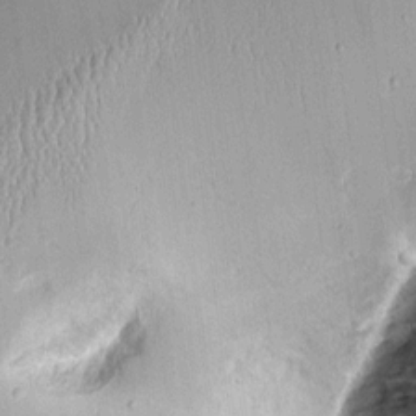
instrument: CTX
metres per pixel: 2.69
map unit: Aa
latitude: 9.8017
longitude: -128.6490
